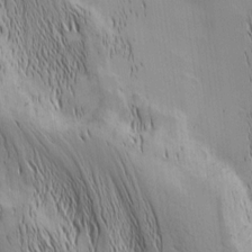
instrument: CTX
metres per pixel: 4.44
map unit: Nhu
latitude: -5.4832
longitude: -152.3090
